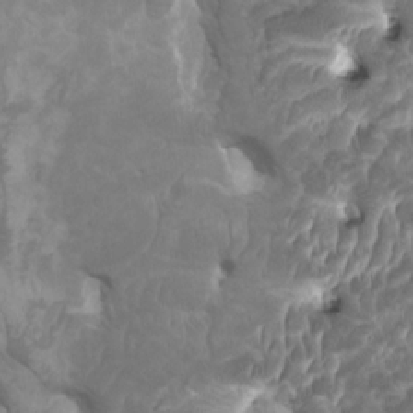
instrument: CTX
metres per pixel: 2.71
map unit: HNhu
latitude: 1.9717
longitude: -1.1025
